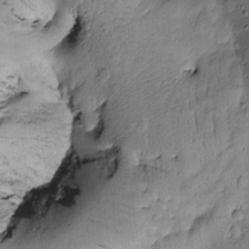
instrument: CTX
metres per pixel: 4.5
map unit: Htu
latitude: -2.9163
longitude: 173.2943
